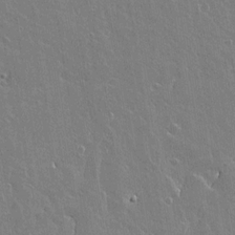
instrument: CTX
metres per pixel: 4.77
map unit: lAvf
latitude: 15.4427
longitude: -127.9339
